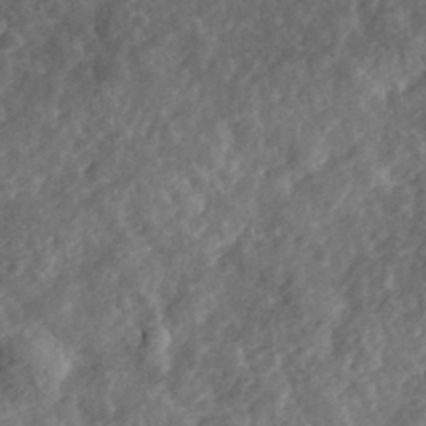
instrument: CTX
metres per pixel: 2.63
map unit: eHh
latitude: 35.5182
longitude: -79.2348
